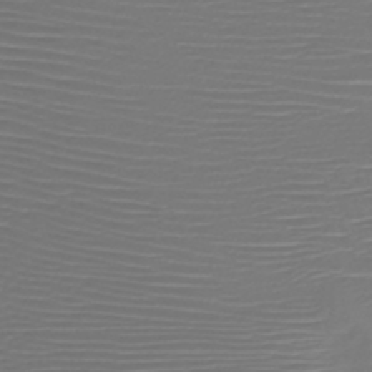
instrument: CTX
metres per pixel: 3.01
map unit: HNb
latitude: -47.3320
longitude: -42.0255
